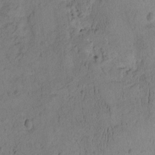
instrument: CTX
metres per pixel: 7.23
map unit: eHh
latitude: -1.6155
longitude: 16.8786
